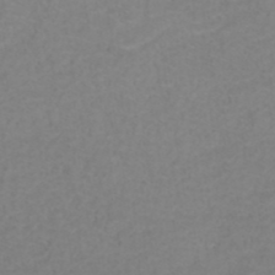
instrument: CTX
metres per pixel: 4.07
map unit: ANa
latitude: 39.6505
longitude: 23.2187
